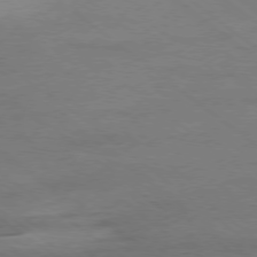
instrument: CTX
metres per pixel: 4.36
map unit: Ap
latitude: -78.9730
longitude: -55.1214
